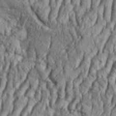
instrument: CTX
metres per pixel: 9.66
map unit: Aa
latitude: 33.4237
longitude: -136.6302
